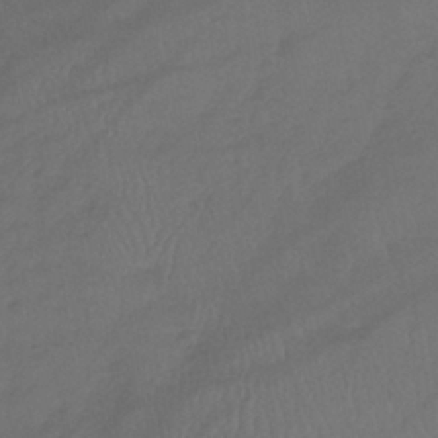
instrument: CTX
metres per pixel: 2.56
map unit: lHb
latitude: -39.3132
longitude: 70.7841
